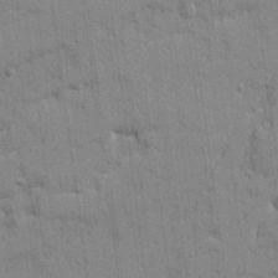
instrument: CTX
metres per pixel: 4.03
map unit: Ave
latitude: 20.5168
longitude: -129.4993
